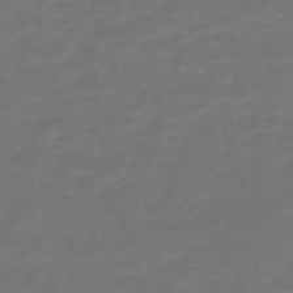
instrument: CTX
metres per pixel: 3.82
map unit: lHb
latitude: -47.7477
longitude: 65.5777
